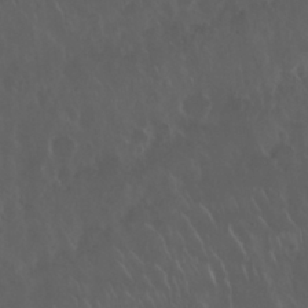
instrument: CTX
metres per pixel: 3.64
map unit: Nhu
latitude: 29.8583
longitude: -59.2915
